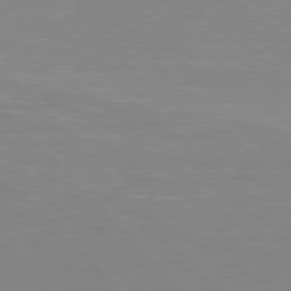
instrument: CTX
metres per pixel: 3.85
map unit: Ap
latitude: -79.5777
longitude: -56.4223
